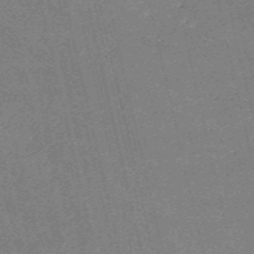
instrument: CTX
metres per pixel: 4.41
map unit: HNb
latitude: -54.6141
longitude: -40.1010
